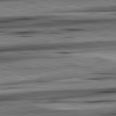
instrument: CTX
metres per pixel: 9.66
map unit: lApd
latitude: 82.5167
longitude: 160.7274
